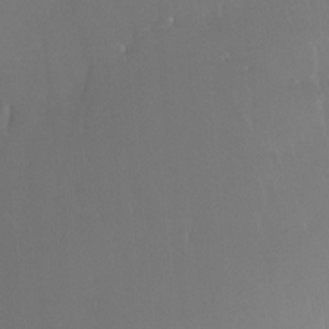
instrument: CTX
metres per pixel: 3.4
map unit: Ht
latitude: -15.4077
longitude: -43.8017
